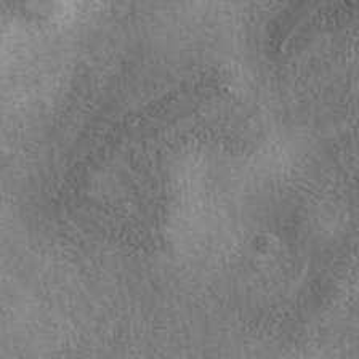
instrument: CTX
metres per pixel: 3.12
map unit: eAb
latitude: 40.4412
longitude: 107.8989
